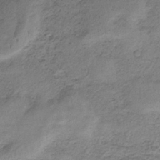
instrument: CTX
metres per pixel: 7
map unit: HNb
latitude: -34.1039
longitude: 58.4628
